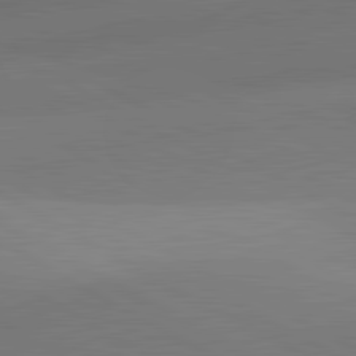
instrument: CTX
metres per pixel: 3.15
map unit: lApd
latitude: 81.9150
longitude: 135.2943
